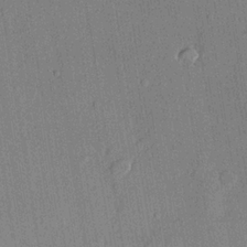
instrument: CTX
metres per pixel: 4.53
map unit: lHvf
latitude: 21.4427
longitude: 144.8597
